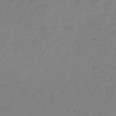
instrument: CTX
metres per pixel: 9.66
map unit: lHb
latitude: -44.8219
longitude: 70.1795
